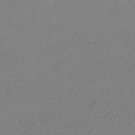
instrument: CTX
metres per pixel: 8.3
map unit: HNhu
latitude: -42.5573
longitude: 97.2565
